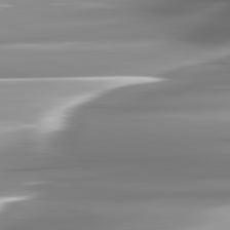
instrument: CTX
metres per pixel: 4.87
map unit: lApd
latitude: 82.4601
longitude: -143.0081
